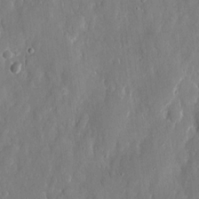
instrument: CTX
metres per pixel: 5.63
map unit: eHh
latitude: 13.8017
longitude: -72.1956
